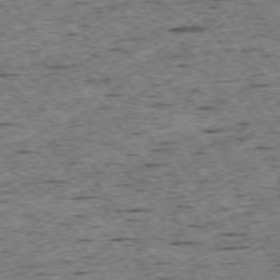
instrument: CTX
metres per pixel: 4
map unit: Ap
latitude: -74.4629
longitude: -87.7638
